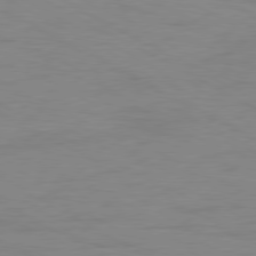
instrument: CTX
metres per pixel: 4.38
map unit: Ap
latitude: -80.6897
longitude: -51.2537
